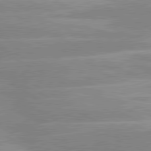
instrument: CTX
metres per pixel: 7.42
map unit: lApd
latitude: 80.4790
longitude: -124.9513
